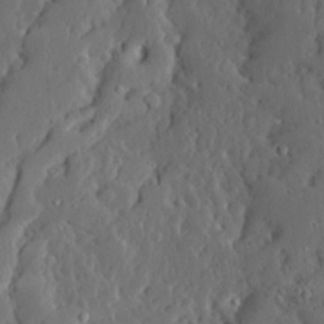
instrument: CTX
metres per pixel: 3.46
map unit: Ave
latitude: 13.5560
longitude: -135.2537
